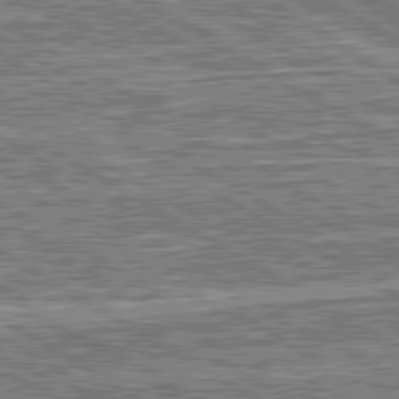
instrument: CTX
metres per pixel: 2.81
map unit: lApd
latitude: 80.6679
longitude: 172.6896
